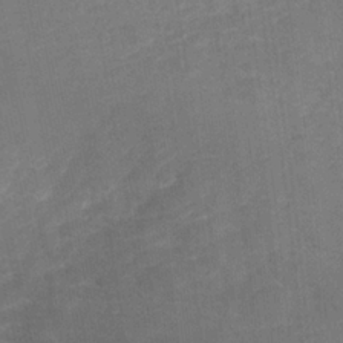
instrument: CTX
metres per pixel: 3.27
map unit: Nhu
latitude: -22.6897
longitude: -56.2144
